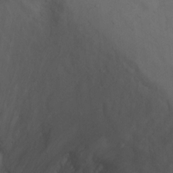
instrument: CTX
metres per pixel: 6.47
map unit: Ht
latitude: 5.3104
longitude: -29.6316
